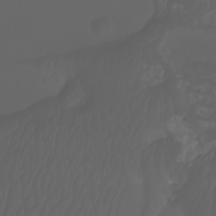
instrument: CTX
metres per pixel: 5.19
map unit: Nhu
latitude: -7.5021
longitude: -84.1578
